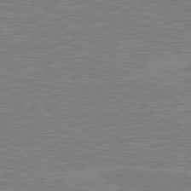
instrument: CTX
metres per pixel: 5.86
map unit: lApd
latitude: 80.4223
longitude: 118.9164
